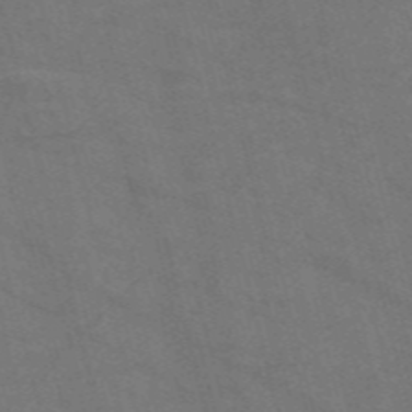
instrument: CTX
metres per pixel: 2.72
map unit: Nve
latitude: -57.4454
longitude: 51.6155
